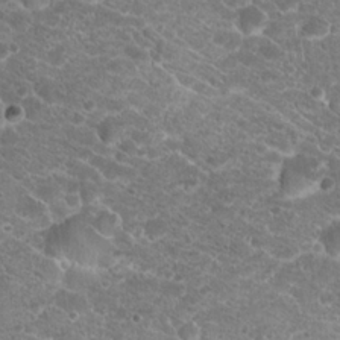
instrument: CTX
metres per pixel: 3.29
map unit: Hto
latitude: 18.9702
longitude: -36.9703
